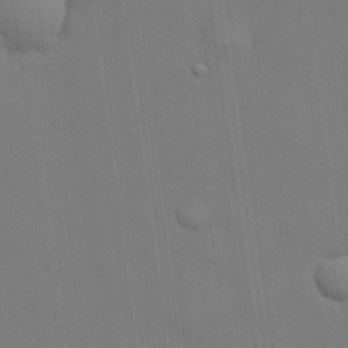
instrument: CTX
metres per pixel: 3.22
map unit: lHvf
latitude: 22.8947
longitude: 142.0661
